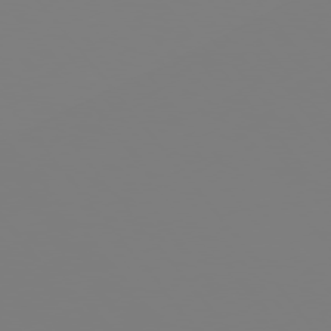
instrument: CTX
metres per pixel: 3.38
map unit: Hpe
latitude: 75.9717
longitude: -142.2334
